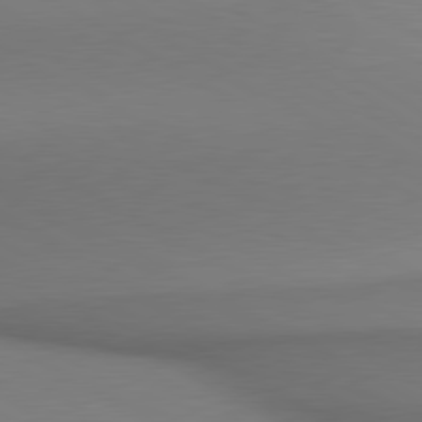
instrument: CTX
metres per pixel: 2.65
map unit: lApd
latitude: 80.5168
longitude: 155.9178
